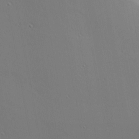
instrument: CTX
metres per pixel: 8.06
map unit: Nhu
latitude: 1.2915
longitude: -76.9891
